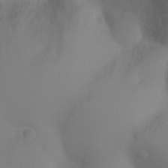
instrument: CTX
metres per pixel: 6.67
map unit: Ht
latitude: -2.5762
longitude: -24.7246
